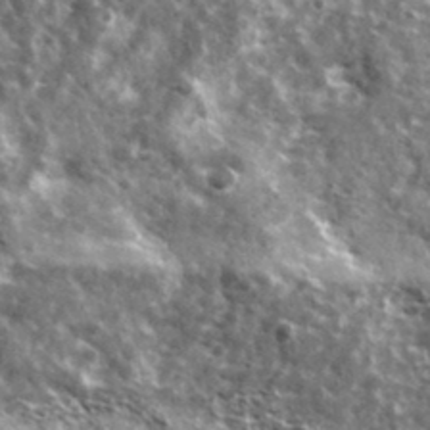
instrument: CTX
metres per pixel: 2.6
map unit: Ave
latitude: 38.3278
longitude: -108.4223
